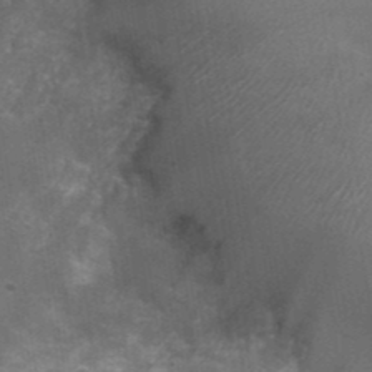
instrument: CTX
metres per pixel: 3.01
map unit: Nhu
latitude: 3.9717
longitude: -18.2522
